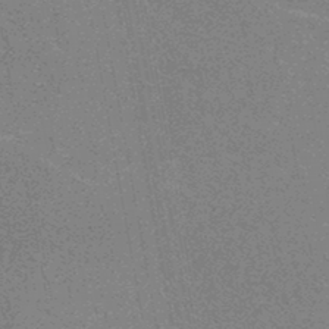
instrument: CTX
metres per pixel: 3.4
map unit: HNhu
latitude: -46.6518
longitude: 99.5210
